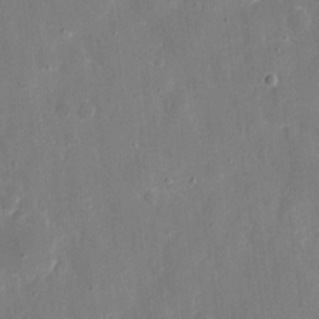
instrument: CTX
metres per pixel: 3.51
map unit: eHh
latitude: 7.9150
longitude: -68.8002
